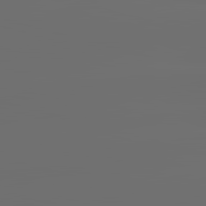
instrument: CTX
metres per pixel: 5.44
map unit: lApd
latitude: 83.7449
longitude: -131.0648
